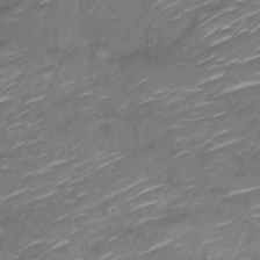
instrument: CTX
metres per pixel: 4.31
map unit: Nve
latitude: -18.4440
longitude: 107.4644
